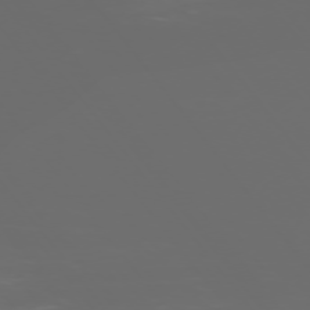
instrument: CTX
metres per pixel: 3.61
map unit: Ap
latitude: -76.0283
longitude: -75.1025
